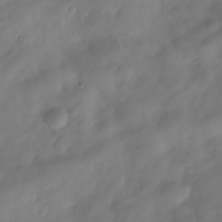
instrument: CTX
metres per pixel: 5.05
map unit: Hve
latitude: -31.8989
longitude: 94.9919
